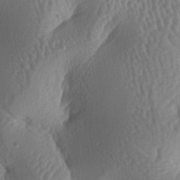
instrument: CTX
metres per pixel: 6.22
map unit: lAa
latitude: -6.3495
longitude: -128.5546
